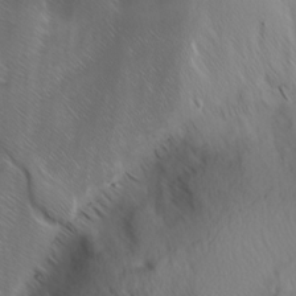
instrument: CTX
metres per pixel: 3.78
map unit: Ave
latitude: 9.3104
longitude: -105.3860
